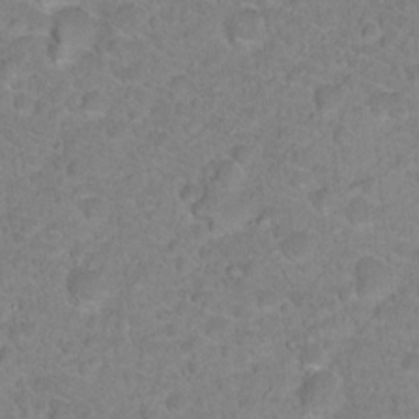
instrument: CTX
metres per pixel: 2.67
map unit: Hto
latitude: 17.8394
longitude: -34.4790
